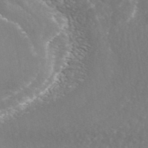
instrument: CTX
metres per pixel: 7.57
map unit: ANa
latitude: 43.2915
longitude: 24.0472
